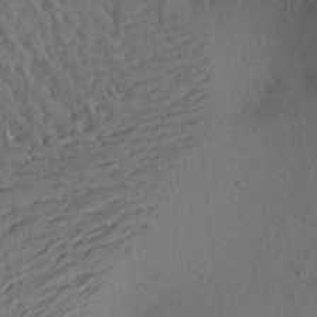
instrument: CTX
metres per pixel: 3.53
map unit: Aa
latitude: 23.0269
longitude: -145.0836
